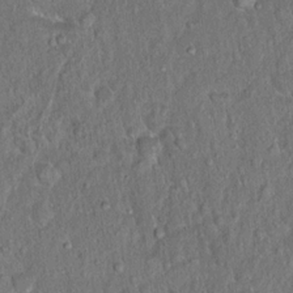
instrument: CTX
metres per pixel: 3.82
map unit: Hto
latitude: 15.6505
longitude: -40.7813
